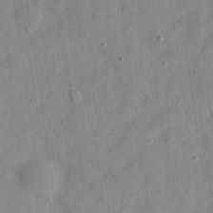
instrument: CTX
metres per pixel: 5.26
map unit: eHh
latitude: 29.0836
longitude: -74.7435
